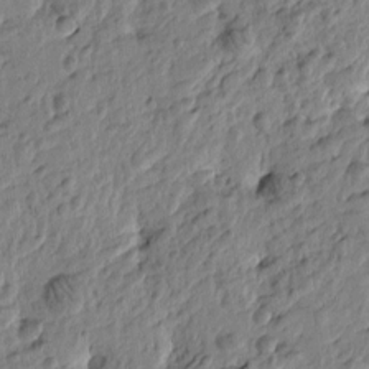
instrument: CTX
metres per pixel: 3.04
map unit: Htu
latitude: -3.3698
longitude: 179.0486
